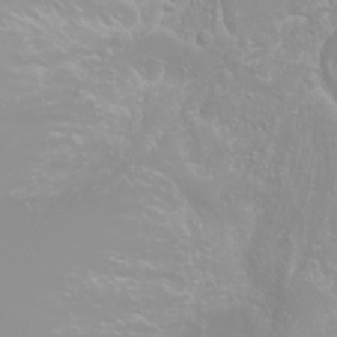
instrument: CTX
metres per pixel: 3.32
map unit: Htu
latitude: -0.2740
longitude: -76.4412
